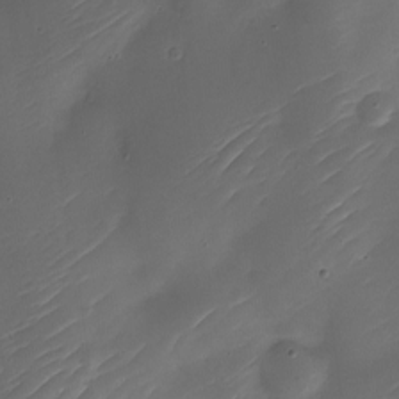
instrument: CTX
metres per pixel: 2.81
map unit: Nhe
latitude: -19.1242
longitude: 144.6141
